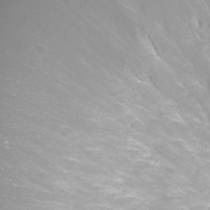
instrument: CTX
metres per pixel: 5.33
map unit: Nhu
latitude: -0.9731
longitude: -81.1025
